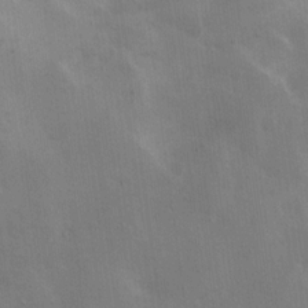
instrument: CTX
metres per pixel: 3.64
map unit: eHh
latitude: 18.3656
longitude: -66.4790
